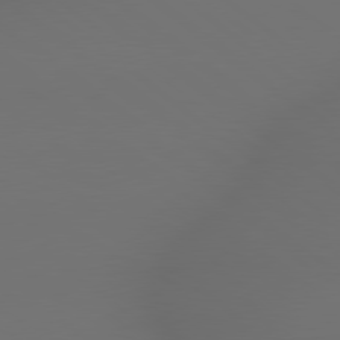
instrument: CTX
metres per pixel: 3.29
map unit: lApd
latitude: 79.1970
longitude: -172.1766
